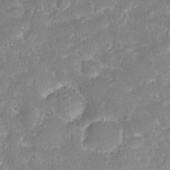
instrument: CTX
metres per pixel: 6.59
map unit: eHh
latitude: 32.1389
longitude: -59.9717
